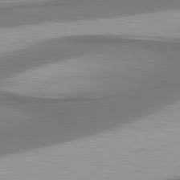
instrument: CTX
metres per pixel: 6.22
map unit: lApd
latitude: 80.8947
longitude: 176.1039
